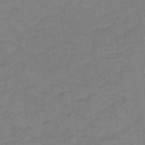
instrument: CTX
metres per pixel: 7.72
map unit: lHb
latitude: -33.9745
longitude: 66.8786
